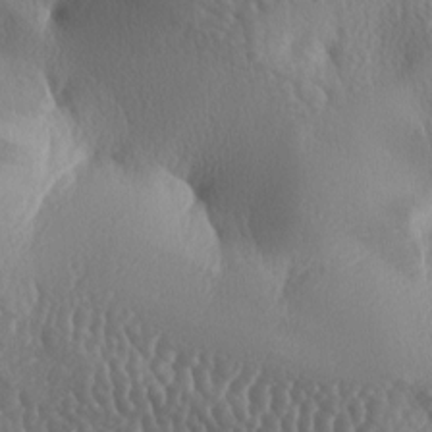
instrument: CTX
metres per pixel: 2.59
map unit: lAa
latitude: -7.4265
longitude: -128.7813
